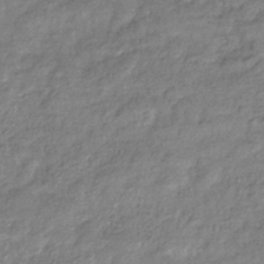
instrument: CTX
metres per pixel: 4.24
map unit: eHb
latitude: -37.4454
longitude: 80.7841
